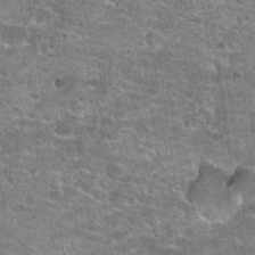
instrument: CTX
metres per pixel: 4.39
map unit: Hto
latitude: 20.8569
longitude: -42.6113
